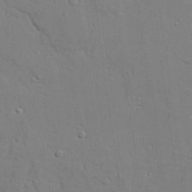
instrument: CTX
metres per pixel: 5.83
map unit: lAvf
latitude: 28.1578
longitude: -108.3467
